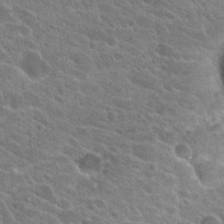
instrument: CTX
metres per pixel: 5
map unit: Hto
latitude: 24.3089
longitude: -39.0647
